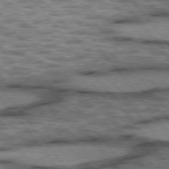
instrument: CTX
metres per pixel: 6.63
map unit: lApd
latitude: 75.7072
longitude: -48.5924
